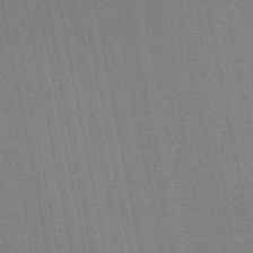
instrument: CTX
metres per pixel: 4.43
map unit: lHb
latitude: -46.8975
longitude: 77.9178
